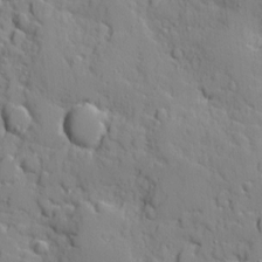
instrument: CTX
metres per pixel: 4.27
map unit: Ave
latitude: 10.6113
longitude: -101.5938
